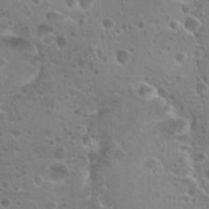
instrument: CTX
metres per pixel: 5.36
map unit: Hto
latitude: 20.3279
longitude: -40.9513
